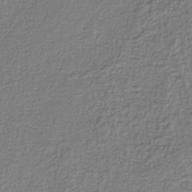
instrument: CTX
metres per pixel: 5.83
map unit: eAb
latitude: -38.4818
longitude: 52.7463
